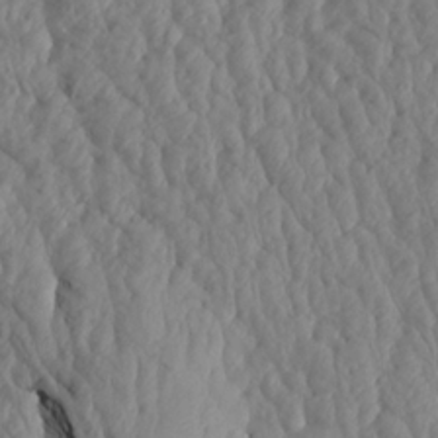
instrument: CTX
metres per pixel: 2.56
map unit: Aa
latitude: 19.2348
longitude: -146.4790
